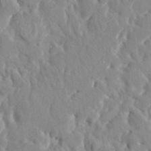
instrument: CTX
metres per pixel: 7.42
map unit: HNhu
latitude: 4.9703
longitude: 10.2551
